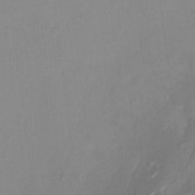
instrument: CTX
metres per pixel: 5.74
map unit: HNhu
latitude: -0.9164
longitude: -6.4979
